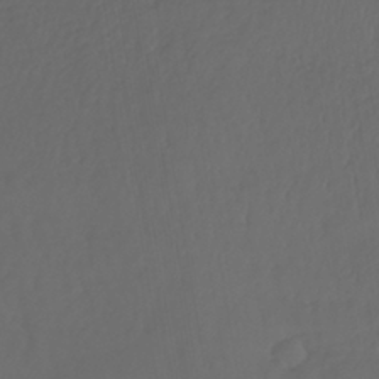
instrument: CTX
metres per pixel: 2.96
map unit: lHb
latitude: -39.0109
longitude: 71.2376
